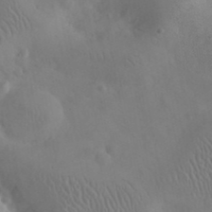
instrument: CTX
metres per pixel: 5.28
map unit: eHh
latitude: 25.5560
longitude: -66.4979
